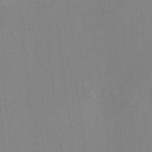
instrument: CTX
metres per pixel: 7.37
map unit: HNhu
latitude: 0.1766
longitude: -5.0836
